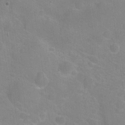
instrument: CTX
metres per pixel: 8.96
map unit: Nhu
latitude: 26.8191
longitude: -55.8016
